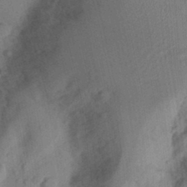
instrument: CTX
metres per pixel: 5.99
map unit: Ht
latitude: 12.3090
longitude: -74.4790
